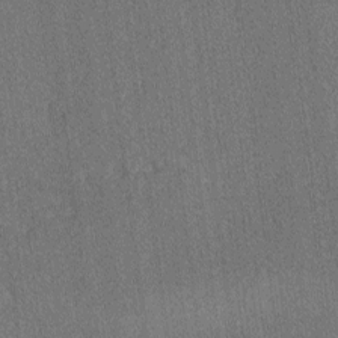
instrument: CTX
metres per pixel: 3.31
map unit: lAvf
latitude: -3.6910
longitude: -109.0458
